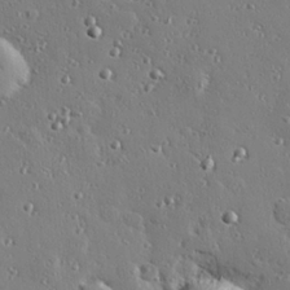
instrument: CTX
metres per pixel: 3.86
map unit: Hve
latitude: 26.6680
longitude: -92.5734
